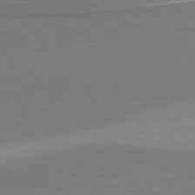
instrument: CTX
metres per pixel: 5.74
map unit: lApd
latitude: 81.0458
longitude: 158.7463
